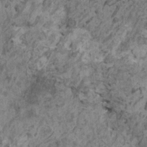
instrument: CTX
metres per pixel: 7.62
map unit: HNhu
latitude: 0.4412
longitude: 4.6518
